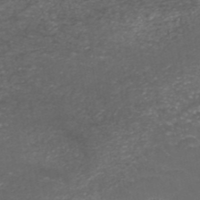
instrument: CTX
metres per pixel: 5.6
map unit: ANa
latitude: 41.8961
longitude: 27.2187
